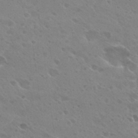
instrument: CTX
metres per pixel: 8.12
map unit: Hto
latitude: 27.6316
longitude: -39.9528
